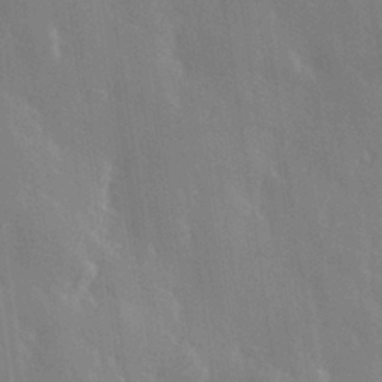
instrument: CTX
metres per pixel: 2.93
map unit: Hve
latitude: 27.7261
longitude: 146.6896
